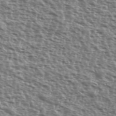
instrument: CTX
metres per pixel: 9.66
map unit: Ave
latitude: 40.1199
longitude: -111.8395
